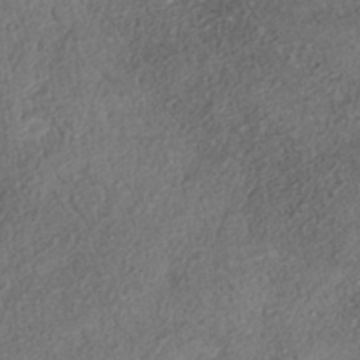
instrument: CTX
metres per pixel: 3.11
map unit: Nhe
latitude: -38.6897
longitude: -148.4790
